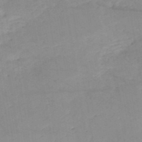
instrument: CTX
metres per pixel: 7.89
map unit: HNb
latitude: -50.2739
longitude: -40.1010
